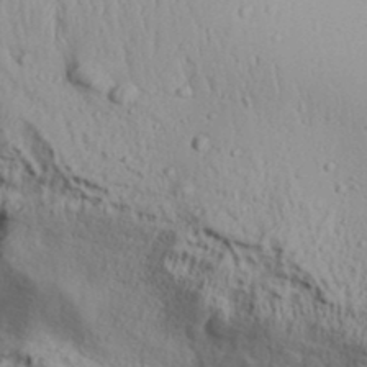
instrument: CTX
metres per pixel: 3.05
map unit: Aa
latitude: 31.4805
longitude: -134.7057
